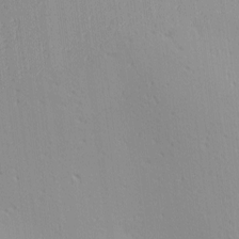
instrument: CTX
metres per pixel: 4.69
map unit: Ave
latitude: 3.0458
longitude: -114.1766
